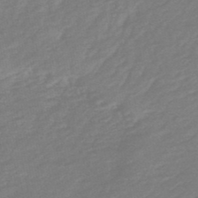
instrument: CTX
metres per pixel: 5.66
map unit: HNb
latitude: -48.6708
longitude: 57.8611
